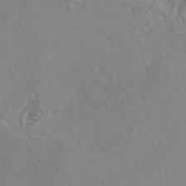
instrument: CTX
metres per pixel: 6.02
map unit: eAb
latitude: 46.9703
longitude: 112.8975
